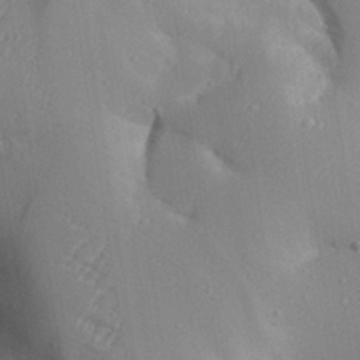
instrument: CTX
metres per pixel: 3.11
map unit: Aa
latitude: 29.2726
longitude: -131.9151
